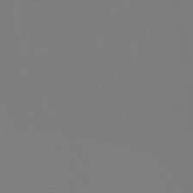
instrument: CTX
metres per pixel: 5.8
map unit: Ht
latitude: -4.2361
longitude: -60.8947
